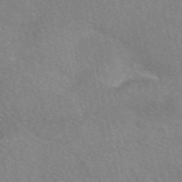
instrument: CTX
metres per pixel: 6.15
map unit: eAb
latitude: 49.8583
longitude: 116.4062
